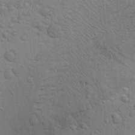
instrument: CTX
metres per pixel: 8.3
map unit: Aa
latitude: 22.9892
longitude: -148.4223
